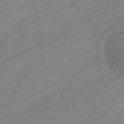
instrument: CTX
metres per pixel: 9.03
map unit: eHb
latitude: -37.2753
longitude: 78.2739
